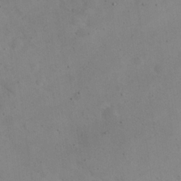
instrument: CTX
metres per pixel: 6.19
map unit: eHh
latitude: 24.9891
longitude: -66.8380
